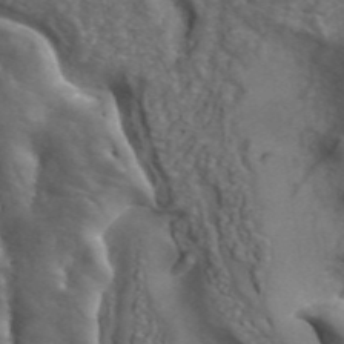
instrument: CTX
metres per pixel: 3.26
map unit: ANa
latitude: 44.1200
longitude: 28.8408
